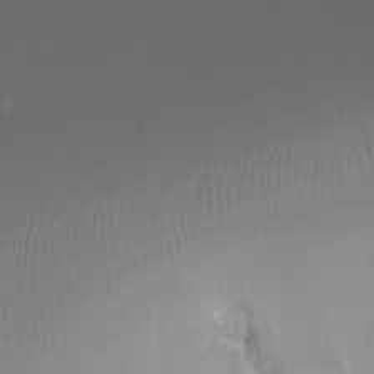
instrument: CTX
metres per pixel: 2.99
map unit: Ht
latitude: -12.5952
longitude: -49.3482
